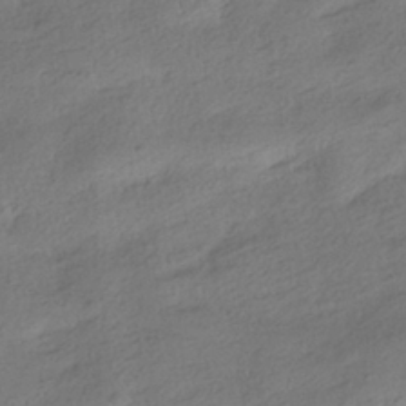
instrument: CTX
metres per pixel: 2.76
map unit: HNhu
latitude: -39.2376
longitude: 97.5588
